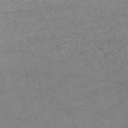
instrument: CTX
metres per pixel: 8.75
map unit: HNb
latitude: -54.8408
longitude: -43.6694
